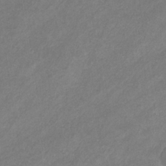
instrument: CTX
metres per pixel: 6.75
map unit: eHb
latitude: -31.4076
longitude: 70.7085
